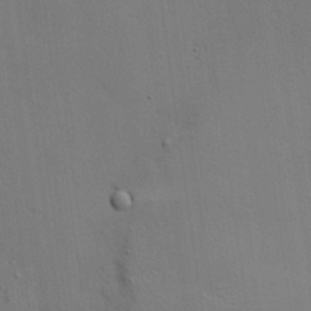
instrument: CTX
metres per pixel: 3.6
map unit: HNhu
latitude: 10.2901
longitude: 23.4455
